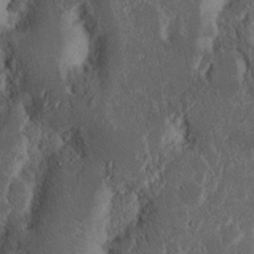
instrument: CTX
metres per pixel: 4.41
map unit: Nhu
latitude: 15.8962
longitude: -74.4601
